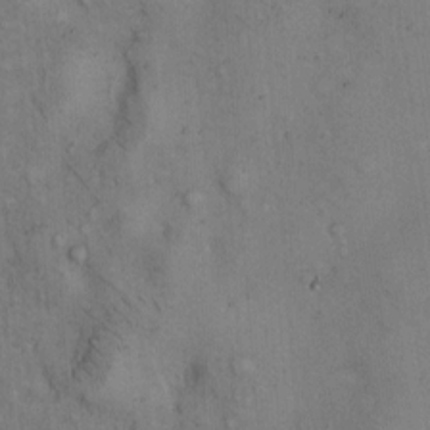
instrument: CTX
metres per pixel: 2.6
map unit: Hto
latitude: 11.4993
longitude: -59.0459
